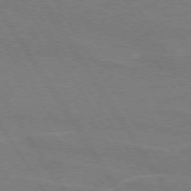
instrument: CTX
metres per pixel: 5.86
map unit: lApd
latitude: 73.9528
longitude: -56.1766
